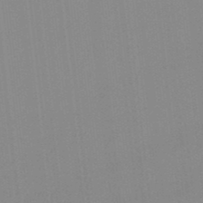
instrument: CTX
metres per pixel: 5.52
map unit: lHb
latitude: -48.4629
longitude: 81.1431
